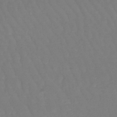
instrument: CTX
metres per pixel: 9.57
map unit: lHb
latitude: -46.8975
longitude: 77.8422
